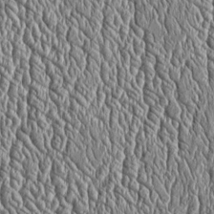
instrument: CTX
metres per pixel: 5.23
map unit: Htu
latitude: -4.2739
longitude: 158.1984
